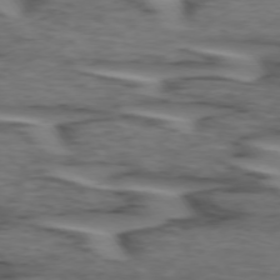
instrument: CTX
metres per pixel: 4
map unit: lApd
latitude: 73.9906
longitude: -71.1970
